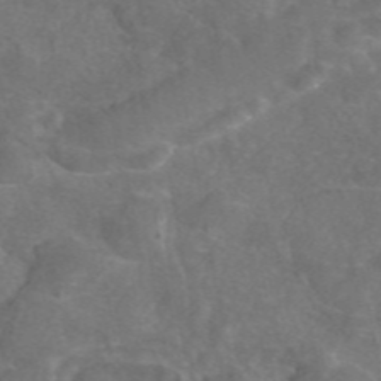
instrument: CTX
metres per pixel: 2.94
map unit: eAb
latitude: 47.1215
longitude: 110.0283
